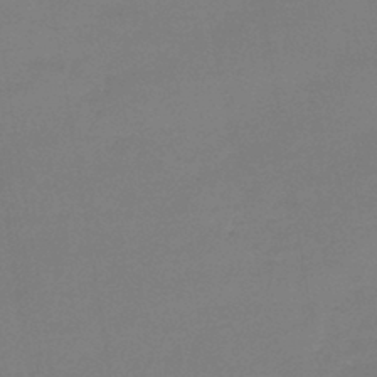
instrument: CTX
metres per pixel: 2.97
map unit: lHb
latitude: -42.5384
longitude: 60.0661
